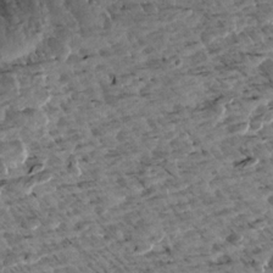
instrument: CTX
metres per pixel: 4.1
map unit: Aa
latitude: 12.8569
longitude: -141.5182
